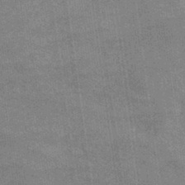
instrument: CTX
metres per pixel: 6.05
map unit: lHb
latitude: -40.7841
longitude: 75.5777
